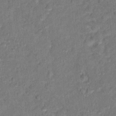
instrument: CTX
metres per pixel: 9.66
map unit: Hto
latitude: 12.3278
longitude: -37.4805
